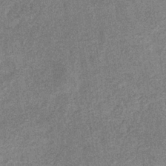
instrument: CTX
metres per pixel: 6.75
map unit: eHb
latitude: -35.0108
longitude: 78.2361
